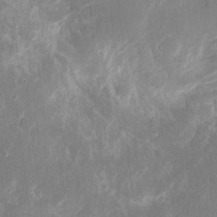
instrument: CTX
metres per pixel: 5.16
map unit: eHh
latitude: 10.1389
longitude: -71.4237
